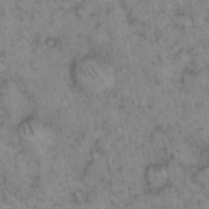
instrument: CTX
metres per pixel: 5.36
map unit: eHh
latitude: 14.9514
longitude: -64.6679
